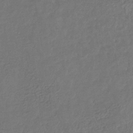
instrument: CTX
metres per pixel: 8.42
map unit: eHb
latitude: -31.0864
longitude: 72.0661
